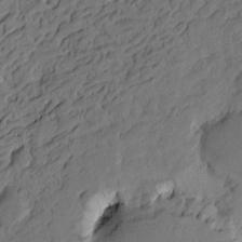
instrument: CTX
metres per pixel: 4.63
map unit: Htu
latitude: -3.9367
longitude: -175.9339
